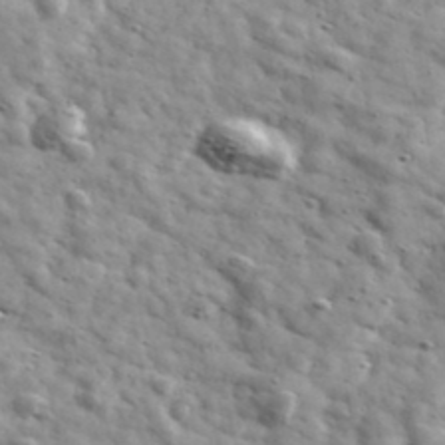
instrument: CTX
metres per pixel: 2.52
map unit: Ave
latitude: 41.3860
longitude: -107.3482
